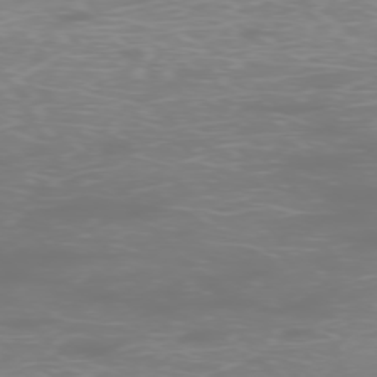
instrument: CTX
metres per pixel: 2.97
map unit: Ap
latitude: -76.9542
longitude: -62.6491
